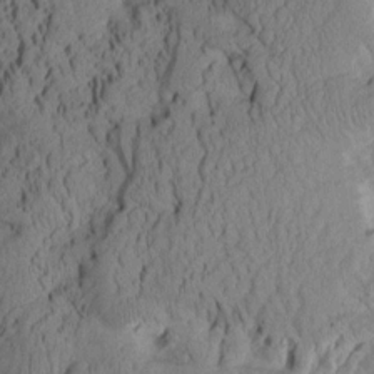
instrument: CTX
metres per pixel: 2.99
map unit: Aa
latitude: 8.3656
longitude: -127.8961
